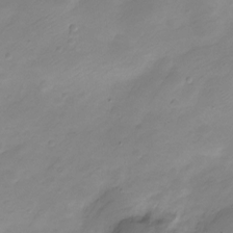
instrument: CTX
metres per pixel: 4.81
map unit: Nve
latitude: -21.4076
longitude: 107.2187
